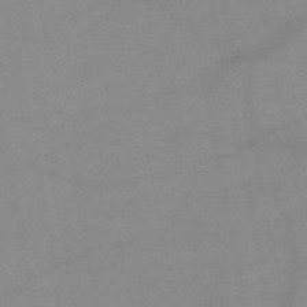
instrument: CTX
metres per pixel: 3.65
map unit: HNb
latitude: -49.2376
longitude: -40.3656
